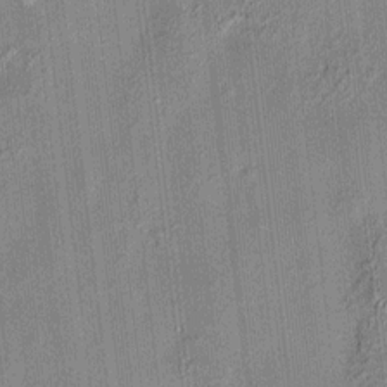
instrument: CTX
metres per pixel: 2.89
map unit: HNhu
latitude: 12.1767
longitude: 9.9556
